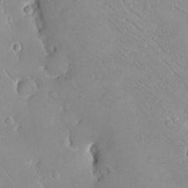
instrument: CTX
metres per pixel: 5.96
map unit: eHh
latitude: -8.2739
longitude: -69.9528
